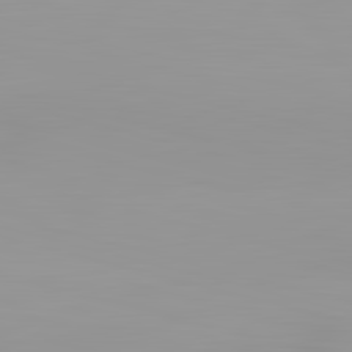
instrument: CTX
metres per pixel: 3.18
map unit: lApd
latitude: 83.2725
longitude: -135.6127
